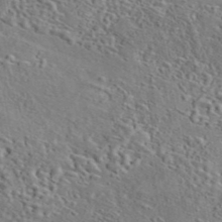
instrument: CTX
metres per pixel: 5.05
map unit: eAb
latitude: 43.3860
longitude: 114.3117
